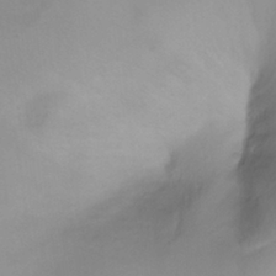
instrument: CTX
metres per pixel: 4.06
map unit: Ht
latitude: 6.0633
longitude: -29.8394
